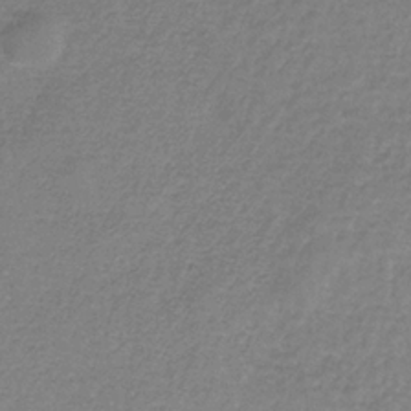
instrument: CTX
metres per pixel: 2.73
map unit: HNb
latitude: -34.3873
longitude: 55.7856
